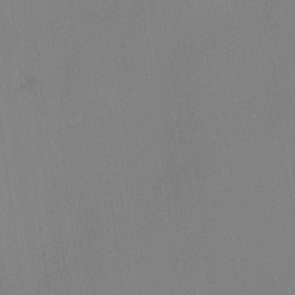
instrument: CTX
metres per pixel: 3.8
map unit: lHvf
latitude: 23.0647
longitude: 140.8786
